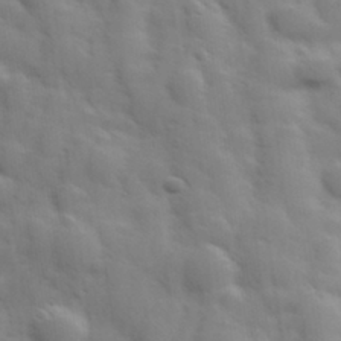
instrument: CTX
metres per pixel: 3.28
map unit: Hve
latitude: 31.2915
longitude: 150.6707
